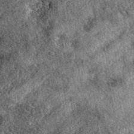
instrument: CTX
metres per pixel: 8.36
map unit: eAb
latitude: 38.9703
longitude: 109.2376
